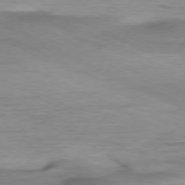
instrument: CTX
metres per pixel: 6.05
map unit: Ap
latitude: -76.5952
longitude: -76.1011
